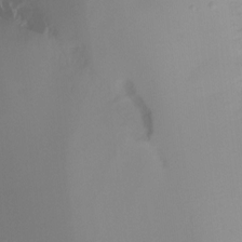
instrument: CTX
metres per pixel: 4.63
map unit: Ht
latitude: -15.2187
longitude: -42.8191
